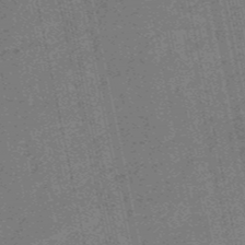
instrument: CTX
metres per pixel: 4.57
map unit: HNb
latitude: -53.0108
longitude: -51.6882
